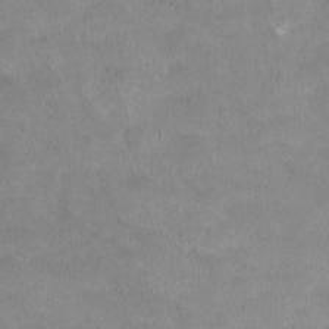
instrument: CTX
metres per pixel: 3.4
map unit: HNhu
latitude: -1.1620
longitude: -3.6127
